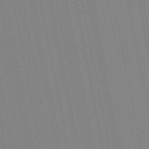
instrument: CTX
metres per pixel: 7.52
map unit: lHb
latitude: -49.1054
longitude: 67.2187
